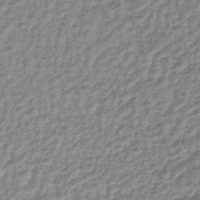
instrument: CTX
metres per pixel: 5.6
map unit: lHb
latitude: -44.5952
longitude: 66.8408
